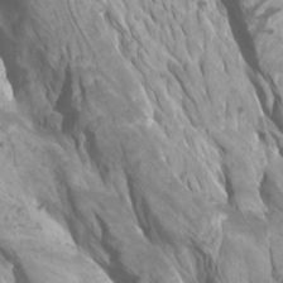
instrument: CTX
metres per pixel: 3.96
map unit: Htu
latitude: -6.5196
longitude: -75.5938
